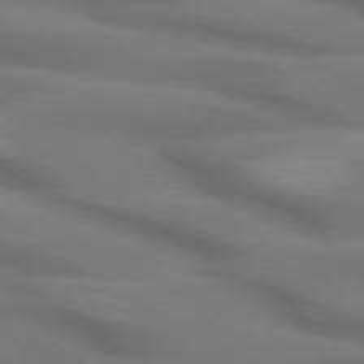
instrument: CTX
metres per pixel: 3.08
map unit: lApd
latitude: 72.4223
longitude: -49.0647
